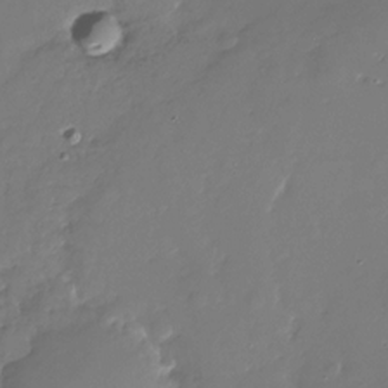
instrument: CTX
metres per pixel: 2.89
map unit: Nhu
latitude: -29.3699
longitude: -79.7828
